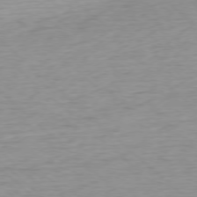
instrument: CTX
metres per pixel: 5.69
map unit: Ap
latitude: -77.5399
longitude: -78.7813
